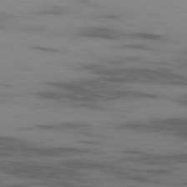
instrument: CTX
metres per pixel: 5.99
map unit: Ap
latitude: -80.0472
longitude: -102.2711
